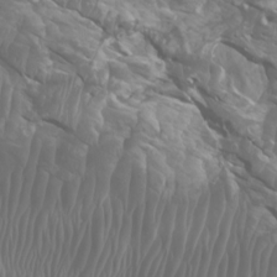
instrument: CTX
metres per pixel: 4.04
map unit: Htu
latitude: -5.4076
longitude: -75.8961
